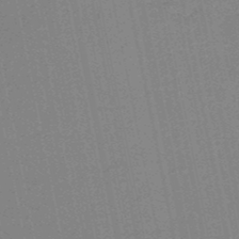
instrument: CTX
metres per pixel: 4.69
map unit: HNb
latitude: -48.5007
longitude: 59.1242
